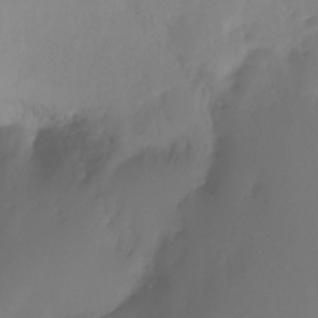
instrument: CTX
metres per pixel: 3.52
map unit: Ht
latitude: -16.5007
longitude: -49.0081
